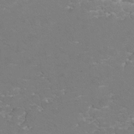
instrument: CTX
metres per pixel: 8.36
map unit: Hto
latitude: 8.0444
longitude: -30.8380
